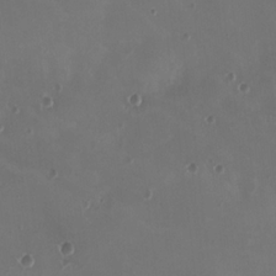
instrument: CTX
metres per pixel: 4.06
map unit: HNhu
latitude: -2.5573
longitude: -1.0647
